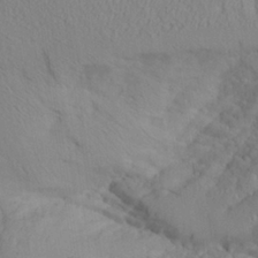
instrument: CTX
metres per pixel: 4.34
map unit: Aa
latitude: 26.2901
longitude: -132.5735
